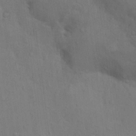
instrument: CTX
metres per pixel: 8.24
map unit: Nhu
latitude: 14.1956
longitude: -30.4979
